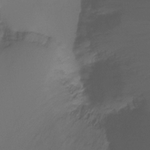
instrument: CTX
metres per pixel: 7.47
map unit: Ht
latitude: -14.7841
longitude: -49.2348
